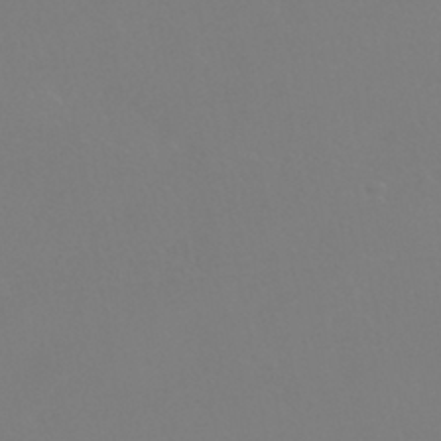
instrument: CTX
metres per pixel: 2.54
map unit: HNhu
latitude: -41.4454
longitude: 93.8422
